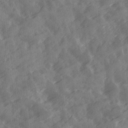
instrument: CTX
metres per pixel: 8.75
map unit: Ave
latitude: 19.3103
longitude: -131.6883
